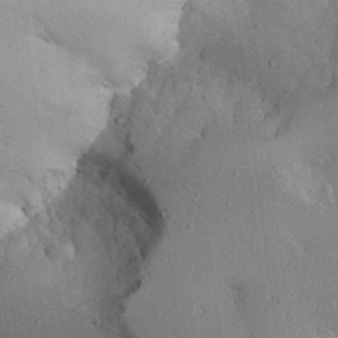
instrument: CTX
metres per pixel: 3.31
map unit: Aa
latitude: 23.9528
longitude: -127.7450
